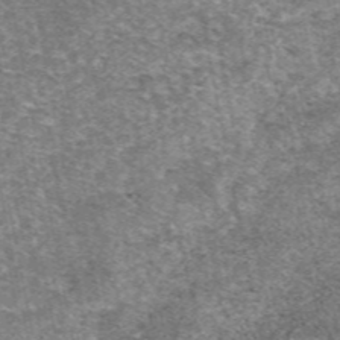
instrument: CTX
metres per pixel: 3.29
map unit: eAb
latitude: 48.4601
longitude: 114.5196
